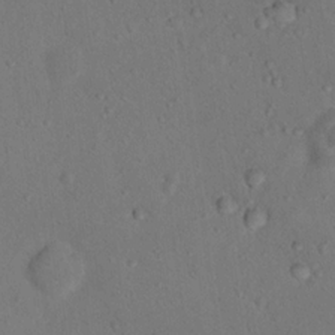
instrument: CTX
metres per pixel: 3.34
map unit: Nhu
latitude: 14.3468
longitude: -36.6302
